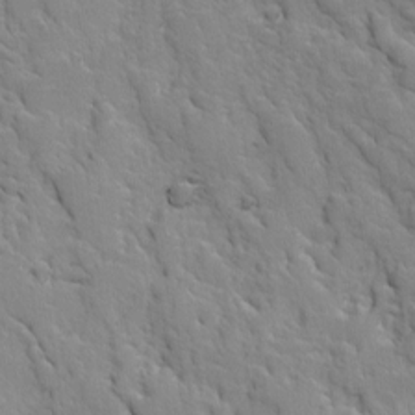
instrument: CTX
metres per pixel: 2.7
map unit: Ave
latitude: -0.6897
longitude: -110.8758
